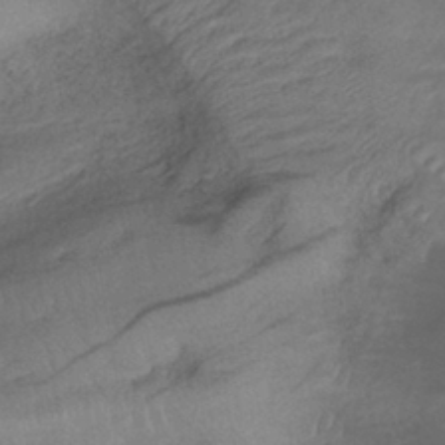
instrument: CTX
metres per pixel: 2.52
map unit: lHb
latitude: -40.9164
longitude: 78.3117
